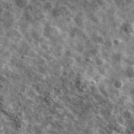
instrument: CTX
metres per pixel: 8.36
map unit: Ave
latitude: 42.1767
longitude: -107.5938
